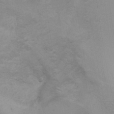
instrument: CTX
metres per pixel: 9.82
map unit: Ht
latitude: 3.0458
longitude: -28.5357
